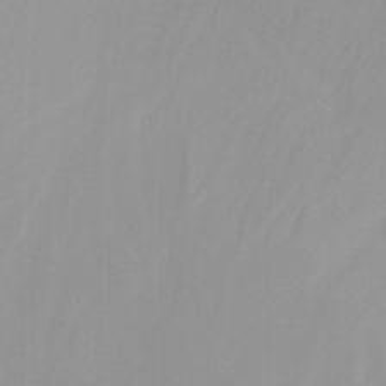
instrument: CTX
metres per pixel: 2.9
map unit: Nhu
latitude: -13.9556
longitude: -55.8583
